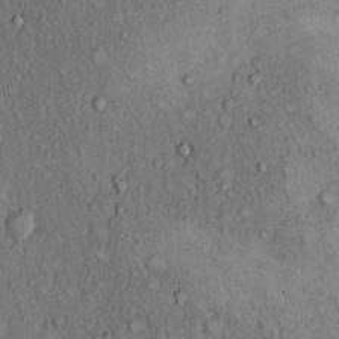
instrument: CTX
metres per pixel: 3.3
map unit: Hto
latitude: 12.3090
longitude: -60.3089
